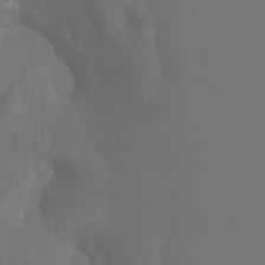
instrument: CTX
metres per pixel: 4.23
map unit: Htu
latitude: -7.3509
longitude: -32.5924
